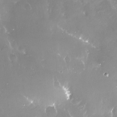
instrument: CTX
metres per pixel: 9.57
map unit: Nve
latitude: -17.8990
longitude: -60.1578
